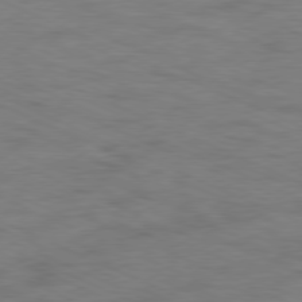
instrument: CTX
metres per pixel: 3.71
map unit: Ap
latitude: -78.2550
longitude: -73.8962
